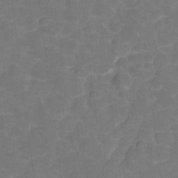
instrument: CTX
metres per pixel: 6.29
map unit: Hto
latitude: 5.0836
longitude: -31.3671
